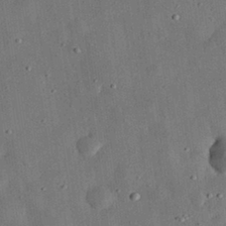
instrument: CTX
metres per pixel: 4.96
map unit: eHh
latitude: 31.8584
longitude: -76.0822
